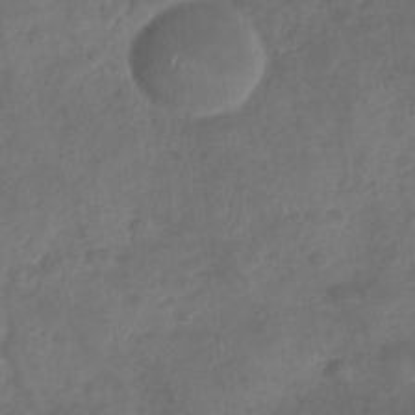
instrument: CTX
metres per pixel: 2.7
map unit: Nhu
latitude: -30.2361
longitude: -63.0081
